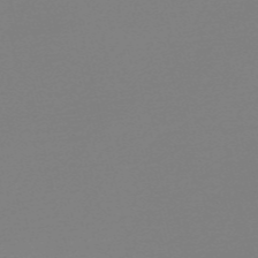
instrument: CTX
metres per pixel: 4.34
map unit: Nve
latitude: -56.6707
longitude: 62.1983
